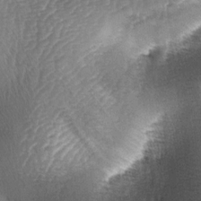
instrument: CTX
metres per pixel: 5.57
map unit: lAa
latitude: -4.8975
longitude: -128.4790
